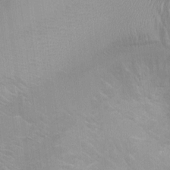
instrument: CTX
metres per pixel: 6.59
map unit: Ht
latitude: -1.2943
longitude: -20.4412
